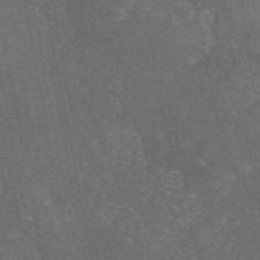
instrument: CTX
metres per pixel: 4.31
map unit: eAb
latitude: 46.1389
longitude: 108.6518
